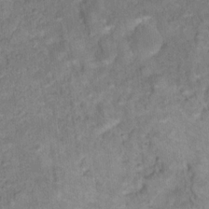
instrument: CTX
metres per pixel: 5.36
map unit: Hto
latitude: 18.3089
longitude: -39.0269
